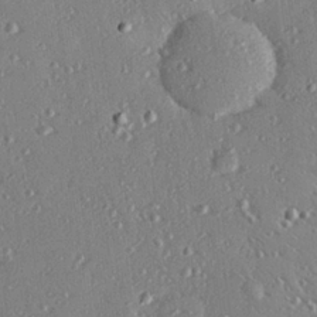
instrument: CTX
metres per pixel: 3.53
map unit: Hve
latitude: 26.4412
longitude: -93.1592
